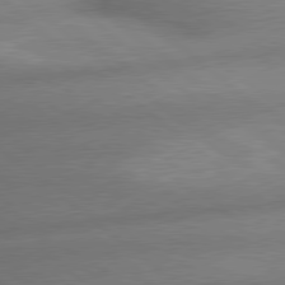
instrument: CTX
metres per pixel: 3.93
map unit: lApd
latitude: 79.5371
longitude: -166.3467
